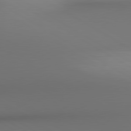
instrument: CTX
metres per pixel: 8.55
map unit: lApd
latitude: 80.5168
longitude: 137.4643
